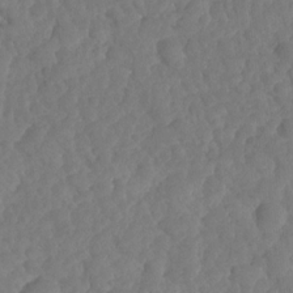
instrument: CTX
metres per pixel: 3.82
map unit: HNhu
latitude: -25.0108
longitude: 50.0850
